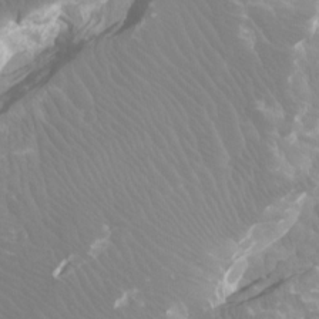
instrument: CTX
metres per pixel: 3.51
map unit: Ht
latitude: -4.3306
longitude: -18.6112
